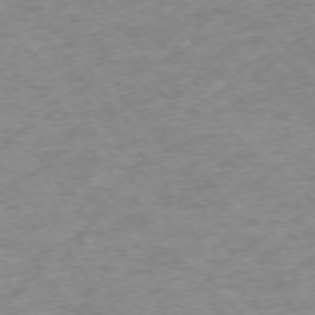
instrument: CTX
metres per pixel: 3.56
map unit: Ap
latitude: -74.7464
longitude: -78.7058
